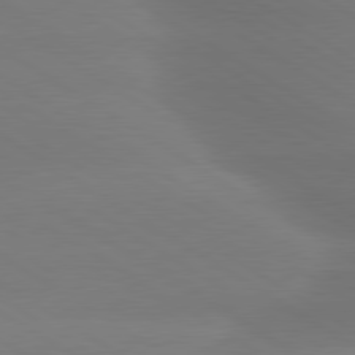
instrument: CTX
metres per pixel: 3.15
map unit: lApd
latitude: 79.9150
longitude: -135.3292
